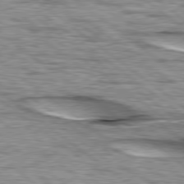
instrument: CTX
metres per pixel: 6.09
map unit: lApd
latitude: 79.1781
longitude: -48.1200
